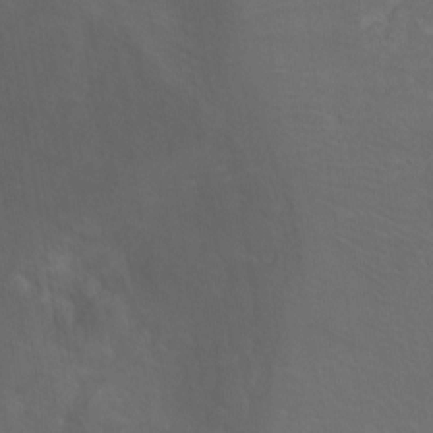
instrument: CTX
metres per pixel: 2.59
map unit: Ht
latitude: 0.0822
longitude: -38.1011
